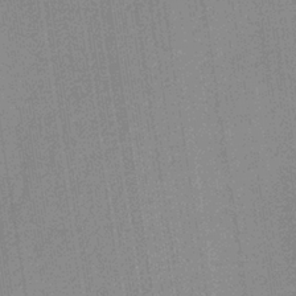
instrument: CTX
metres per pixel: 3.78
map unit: lHb
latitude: -34.6896
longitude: 65.5777
